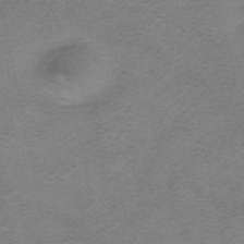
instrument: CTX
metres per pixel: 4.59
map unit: HNhu
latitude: -40.5574
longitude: 104.0472
